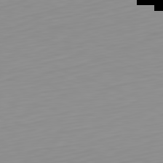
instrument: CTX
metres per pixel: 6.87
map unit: Hpe
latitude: -82.1228
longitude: 17.7667
